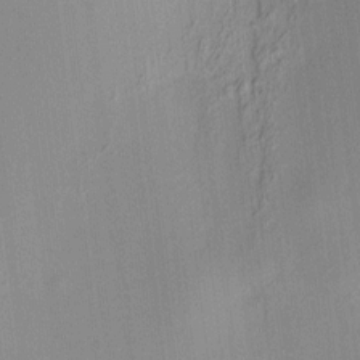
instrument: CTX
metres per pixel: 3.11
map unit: HNhu
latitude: 8.5168
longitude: 13.4455
